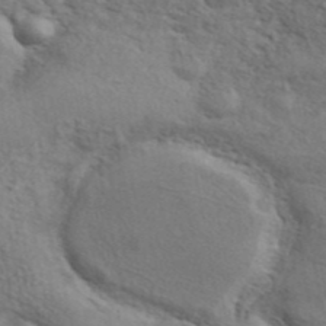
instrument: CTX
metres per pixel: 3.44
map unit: ANa
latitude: 43.7450
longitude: 48.0472
